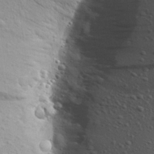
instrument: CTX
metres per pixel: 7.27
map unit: Aa
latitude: 23.9717
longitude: -143.9150
